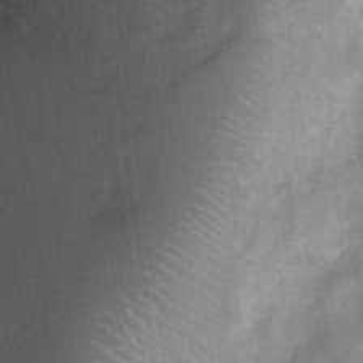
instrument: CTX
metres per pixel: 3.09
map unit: Nhu
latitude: 3.2159
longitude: -16.2522
